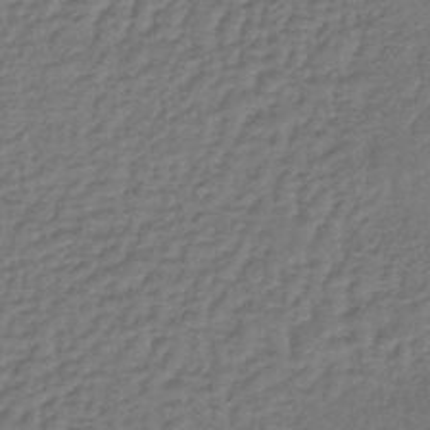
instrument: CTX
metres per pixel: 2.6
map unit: lHb
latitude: -43.7855
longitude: 66.5196
